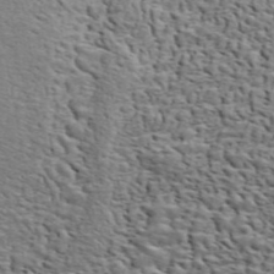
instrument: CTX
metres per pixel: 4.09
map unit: ANa
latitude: 46.4412
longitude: -84.5924
